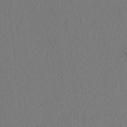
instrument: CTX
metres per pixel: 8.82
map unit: lAvf
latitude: 9.1403
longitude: 165.7667
